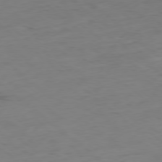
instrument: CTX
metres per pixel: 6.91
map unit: Hpe
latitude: -78.8408
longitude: 16.2551
